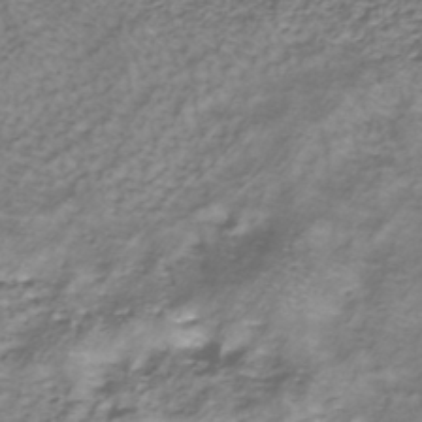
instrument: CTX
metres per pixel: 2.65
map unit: HNhu
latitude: -41.2943
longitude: 100.3495
